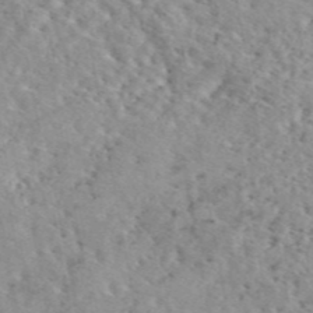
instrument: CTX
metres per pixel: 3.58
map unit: eAb
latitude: 45.2159
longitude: 112.2551
